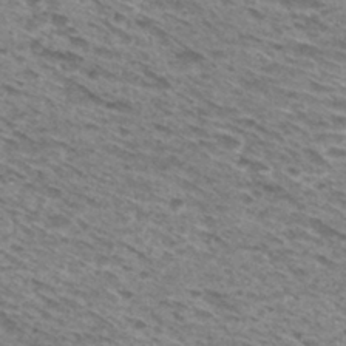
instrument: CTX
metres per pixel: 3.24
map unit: Hto
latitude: 30.2901
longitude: -46.1011
